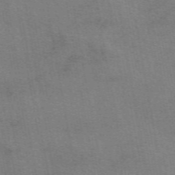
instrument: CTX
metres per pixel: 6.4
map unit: eAb
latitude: 50.3278
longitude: 105.5399
